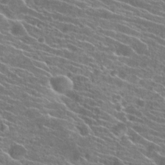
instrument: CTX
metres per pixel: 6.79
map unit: Hto
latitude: 23.2348
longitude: -40.9135
